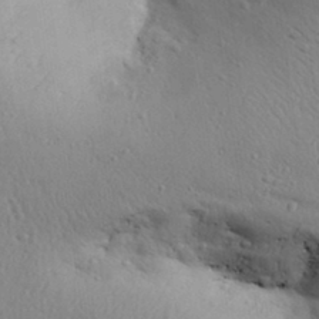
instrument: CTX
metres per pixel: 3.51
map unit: Aa
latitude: 31.5749
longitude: -145.1781
